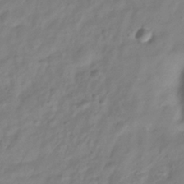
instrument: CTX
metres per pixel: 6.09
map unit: Hve
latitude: -33.1620
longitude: 90.2740
